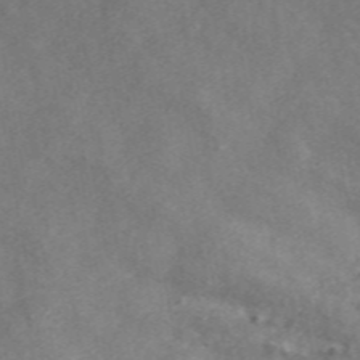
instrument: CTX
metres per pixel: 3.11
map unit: eAb
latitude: 48.8002
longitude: 118.7841
